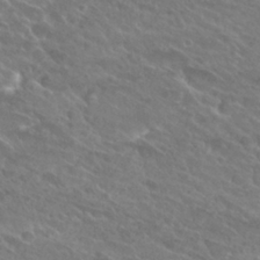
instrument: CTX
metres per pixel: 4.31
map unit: Hto
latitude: 26.3089
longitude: -39.6694
